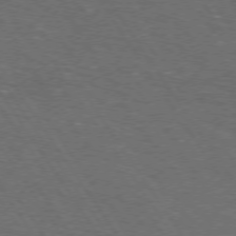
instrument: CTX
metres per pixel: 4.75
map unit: Hpe
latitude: 73.1404
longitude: -125.1970
